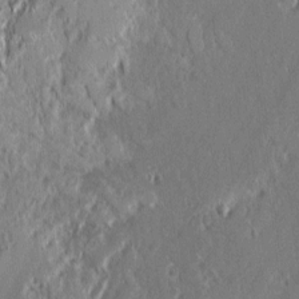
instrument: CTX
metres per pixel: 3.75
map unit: lAvf
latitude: -0.0850
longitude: -108.4034
